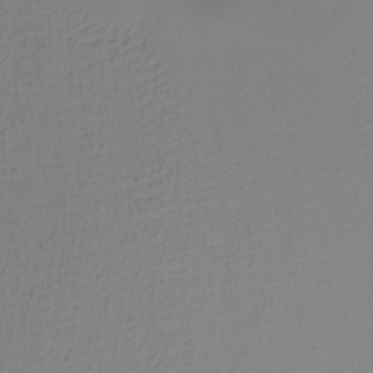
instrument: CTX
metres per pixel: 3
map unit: Ht
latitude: -16.0283
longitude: -49.1403
